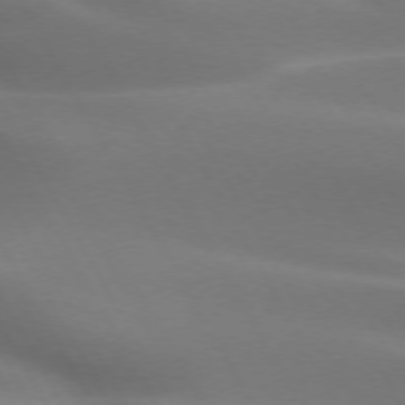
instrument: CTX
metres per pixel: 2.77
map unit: lApd
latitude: 73.0270
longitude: -49.4615
